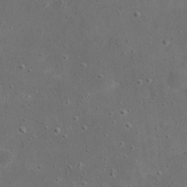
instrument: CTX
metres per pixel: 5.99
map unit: eHh
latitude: 23.3482
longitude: -67.1025
